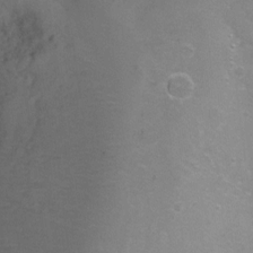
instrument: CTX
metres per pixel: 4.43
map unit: Ht
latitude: -6.5007
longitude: -36.0255
